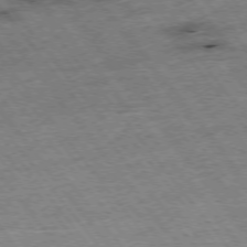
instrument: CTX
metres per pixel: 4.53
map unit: Hpe
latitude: -75.7100
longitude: -22.0633
